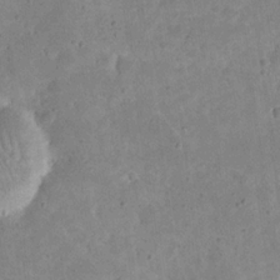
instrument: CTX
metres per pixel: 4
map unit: eHh
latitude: 21.8773
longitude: -66.6112
